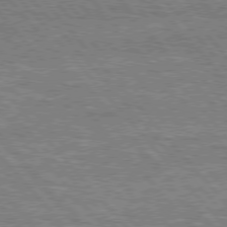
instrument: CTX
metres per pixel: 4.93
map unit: lApd
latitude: 76.1389
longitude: -74.4790
